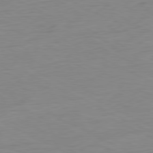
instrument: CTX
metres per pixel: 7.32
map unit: Ap
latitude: -80.4251
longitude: -82.6490
